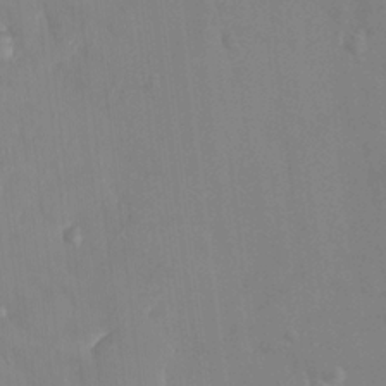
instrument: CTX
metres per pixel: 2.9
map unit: HNhu
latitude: 5.9906
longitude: 1.8045
